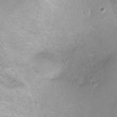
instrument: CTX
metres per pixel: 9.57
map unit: Ht
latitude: -6.7463
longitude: -19.7260
